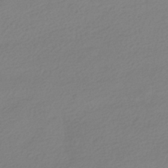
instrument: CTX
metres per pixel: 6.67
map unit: HNhu
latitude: -41.2943
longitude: 96.8975
